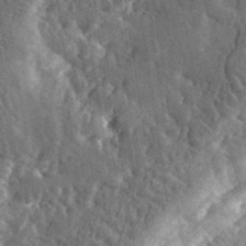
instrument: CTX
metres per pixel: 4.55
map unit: eHh
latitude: 32.8569
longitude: -79.9528
